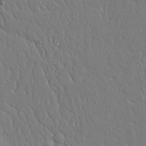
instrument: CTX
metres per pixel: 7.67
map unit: Ave
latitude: 17.3860
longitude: -141.1403
